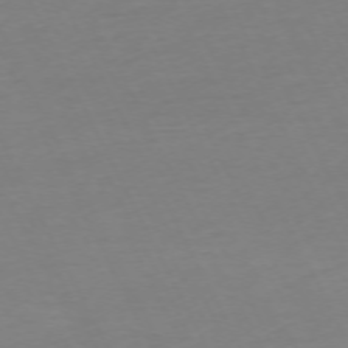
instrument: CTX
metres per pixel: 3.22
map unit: Ap
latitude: -73.7855
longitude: -70.0255
